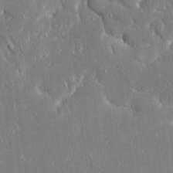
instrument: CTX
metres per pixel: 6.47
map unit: Ave
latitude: 17.1214
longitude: -140.6868
